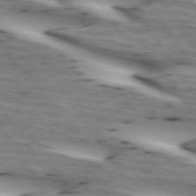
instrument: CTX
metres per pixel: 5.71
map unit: lApd
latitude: 72.8758
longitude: -53.7261
